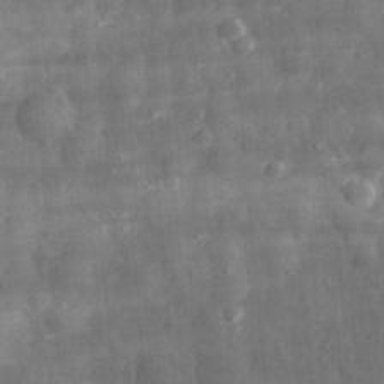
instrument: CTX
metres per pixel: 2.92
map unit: eHh
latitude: 31.4427
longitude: -71.4048
